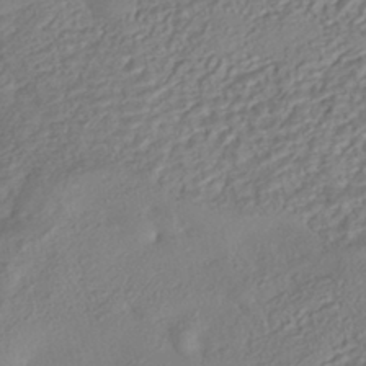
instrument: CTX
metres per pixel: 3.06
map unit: eHh
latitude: -42.4440
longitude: 118.8786
